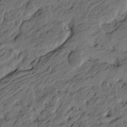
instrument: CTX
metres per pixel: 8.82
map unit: Htu
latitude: -6.4440
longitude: -179.4427
